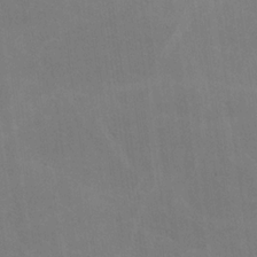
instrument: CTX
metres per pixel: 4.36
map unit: lHvf
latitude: -10.3117
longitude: -102.3467
